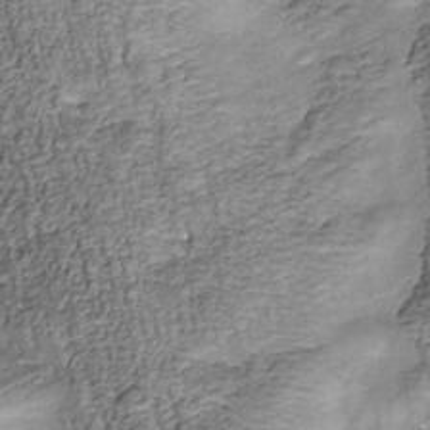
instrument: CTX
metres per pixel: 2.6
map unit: Nhu
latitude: -38.3684
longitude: -80.9703
